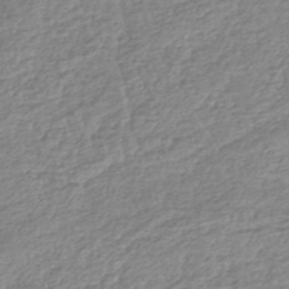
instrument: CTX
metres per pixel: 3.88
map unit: lHb
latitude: -44.6519
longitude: 68.8785
